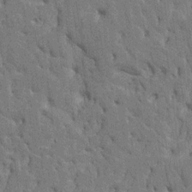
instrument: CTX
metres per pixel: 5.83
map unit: HNhu
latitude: 8.2145
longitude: -2.4601
